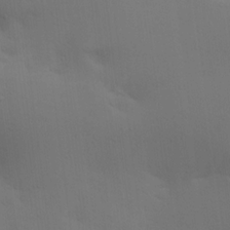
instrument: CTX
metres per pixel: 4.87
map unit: lAa
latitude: 20.5357
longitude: -138.4601
